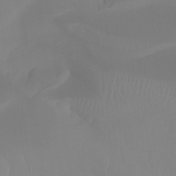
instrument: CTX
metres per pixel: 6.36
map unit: Ht
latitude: -13.4832
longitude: -50.6301
